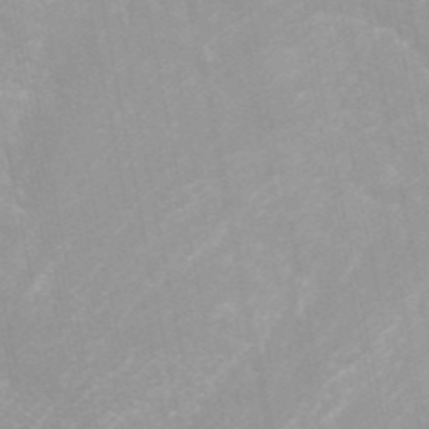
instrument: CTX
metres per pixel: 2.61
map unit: ANa
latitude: 43.6127
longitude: 27.9745
